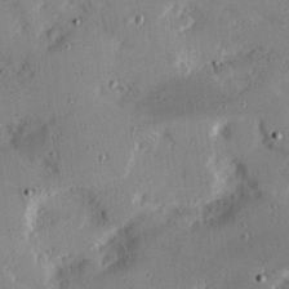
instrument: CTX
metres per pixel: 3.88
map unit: Hve
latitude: 25.6504
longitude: -93.2159
